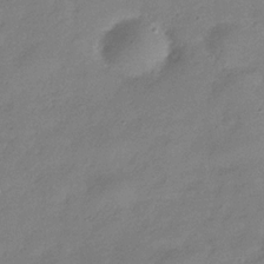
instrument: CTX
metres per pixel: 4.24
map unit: Hve
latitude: -32.1984
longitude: 92.4440
